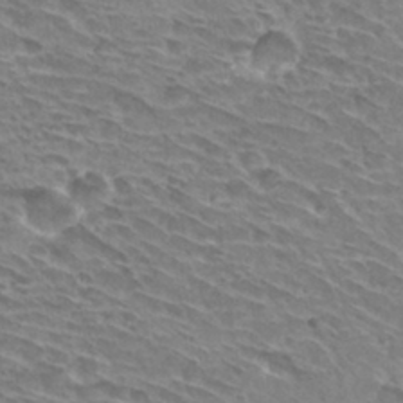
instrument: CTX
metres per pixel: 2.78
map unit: Hto
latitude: 30.3279
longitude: -42.4412
